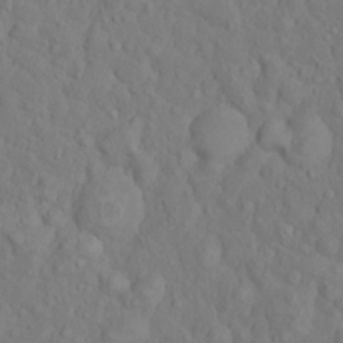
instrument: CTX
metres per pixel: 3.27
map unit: eHh
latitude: 1.4426
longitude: -56.3467
